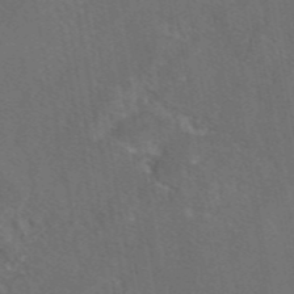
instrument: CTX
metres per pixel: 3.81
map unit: eAb
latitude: 46.4223
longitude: 109.0486
